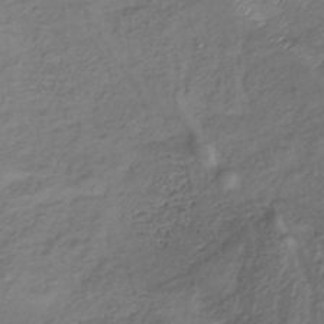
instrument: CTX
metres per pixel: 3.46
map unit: lHb
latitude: -35.1620
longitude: 67.9367
